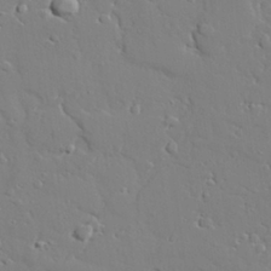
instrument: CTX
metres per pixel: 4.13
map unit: lAvf
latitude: 28.1011
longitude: -108.1766
